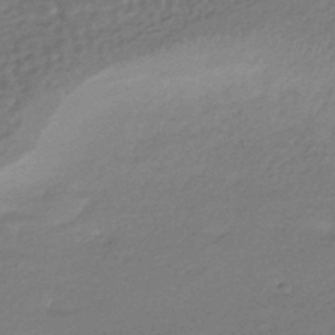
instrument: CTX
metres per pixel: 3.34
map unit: HNhu
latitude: -44.1228
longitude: 93.4454
